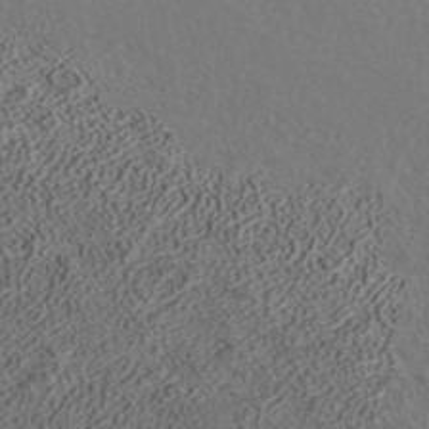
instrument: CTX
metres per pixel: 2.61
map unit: ANa
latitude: 37.2726
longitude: 18.9353
